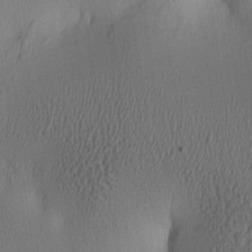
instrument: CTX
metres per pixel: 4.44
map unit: lAa
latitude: 5.2537
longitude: -113.2915
